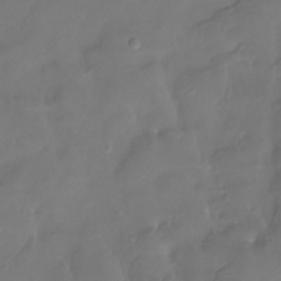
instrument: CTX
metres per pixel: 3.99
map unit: Htu
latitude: -14.1795
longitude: -46.6113
